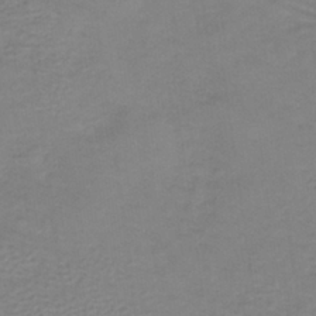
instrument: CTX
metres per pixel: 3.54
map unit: HNb
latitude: -36.8974
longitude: 53.2565
